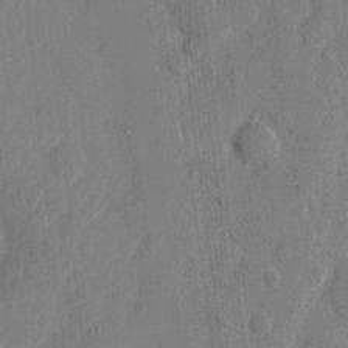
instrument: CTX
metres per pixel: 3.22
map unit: eHh
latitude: 9.7828
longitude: -67.5938
